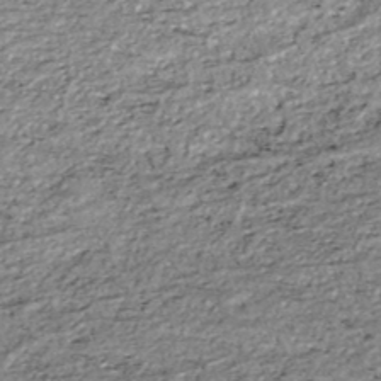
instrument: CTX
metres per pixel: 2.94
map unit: ANa
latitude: -41.8044
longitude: 104.0472
